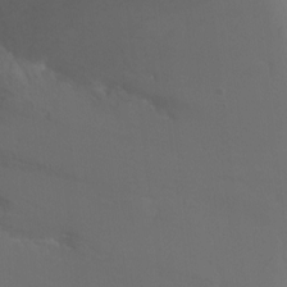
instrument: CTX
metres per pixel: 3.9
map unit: Ht
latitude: -9.6722
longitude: -37.6316
